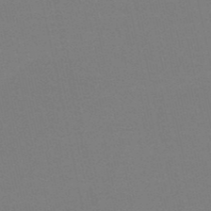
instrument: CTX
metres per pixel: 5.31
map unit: HNb
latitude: -50.1984
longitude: -52.2712
